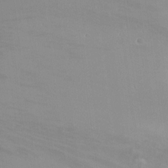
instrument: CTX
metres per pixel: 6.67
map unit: Ht
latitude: -10.4629
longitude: -45.6694
